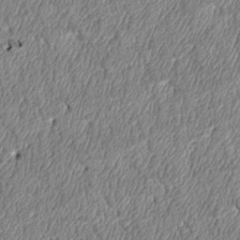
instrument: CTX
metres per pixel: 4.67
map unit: Htu
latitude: 3.1781
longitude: 150.4062
